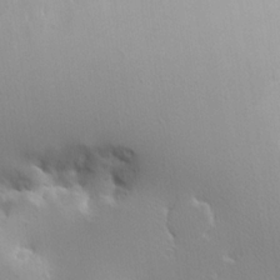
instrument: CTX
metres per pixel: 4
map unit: Hve
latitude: 23.1970
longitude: 145.8422
